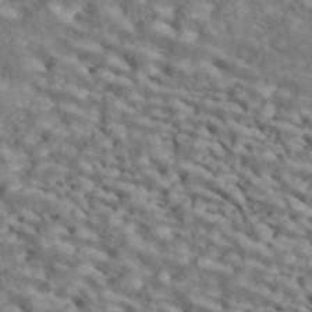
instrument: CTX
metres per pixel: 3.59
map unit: ANa
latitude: 45.1592
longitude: 39.2943
